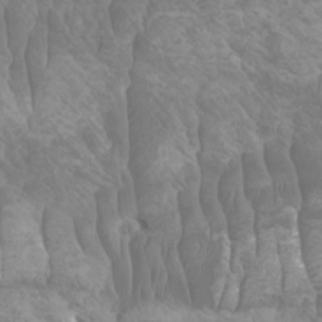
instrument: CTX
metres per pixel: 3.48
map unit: Htu
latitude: -6.0283
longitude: -75.4615
